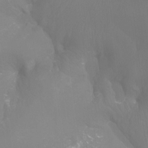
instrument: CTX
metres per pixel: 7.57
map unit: Ht
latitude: -6.9919
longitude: -30.8569
